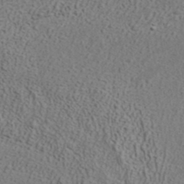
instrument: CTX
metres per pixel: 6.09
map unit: ANa
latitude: 37.9717
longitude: 20.2172
